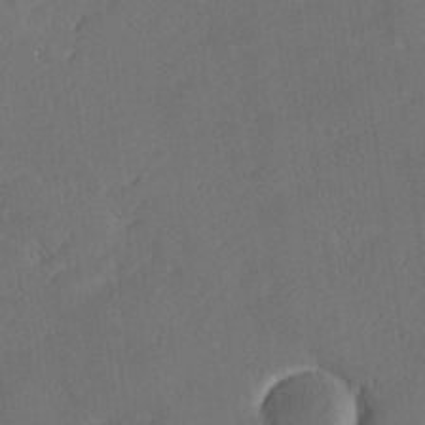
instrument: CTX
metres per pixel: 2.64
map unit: lHvf
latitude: 26.2712
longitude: 140.9164
